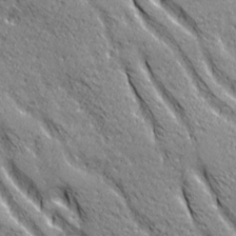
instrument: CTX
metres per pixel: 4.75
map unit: Ave
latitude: 20.9514
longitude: -135.5560
